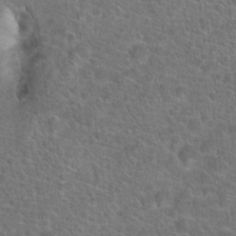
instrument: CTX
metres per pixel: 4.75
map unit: Hto
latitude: 19.8772
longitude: -43.8394
